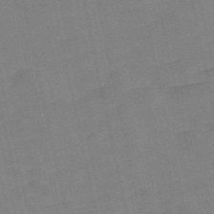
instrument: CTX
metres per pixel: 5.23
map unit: Nve
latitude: -58.3117
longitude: 50.4818
